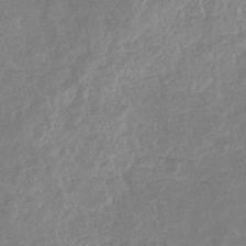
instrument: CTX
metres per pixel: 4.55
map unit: eHb
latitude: -34.5196
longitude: 76.6330
